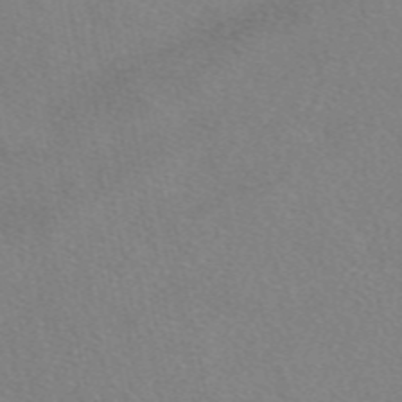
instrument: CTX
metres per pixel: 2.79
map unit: eAb
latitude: 49.1781
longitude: 111.4076
